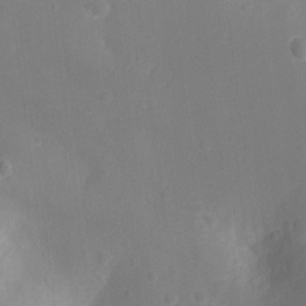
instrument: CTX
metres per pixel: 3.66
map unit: Ht
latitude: -10.8597
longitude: -22.8002
